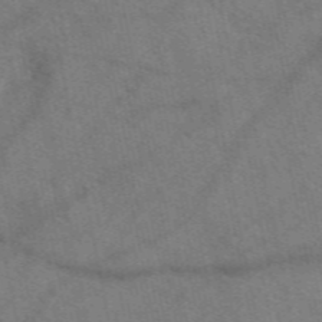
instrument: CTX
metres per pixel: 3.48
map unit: eAb
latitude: 50.9135
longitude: 115.1242
